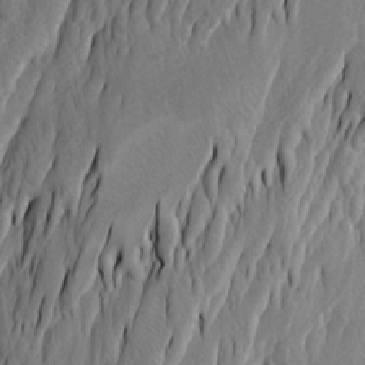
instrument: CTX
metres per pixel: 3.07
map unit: Htu
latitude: -3.7099
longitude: -73.6316
